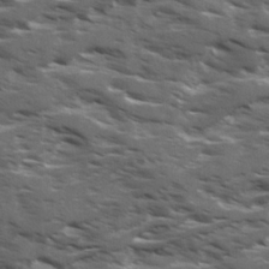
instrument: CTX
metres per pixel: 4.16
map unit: Ave
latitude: 18.1389
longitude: -130.7058
